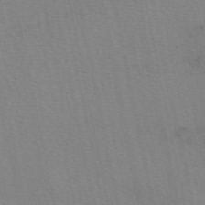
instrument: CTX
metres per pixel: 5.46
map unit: eAb
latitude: 49.8394
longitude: 104.5573
